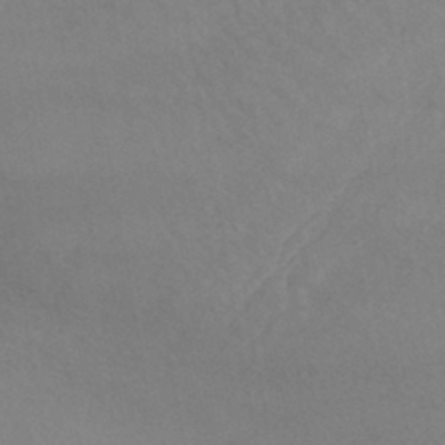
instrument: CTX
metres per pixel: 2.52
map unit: lHb
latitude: -42.1227
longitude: 67.0297
